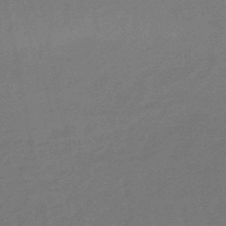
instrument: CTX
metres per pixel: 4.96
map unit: lHb
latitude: -47.4265
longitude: 80.5007
